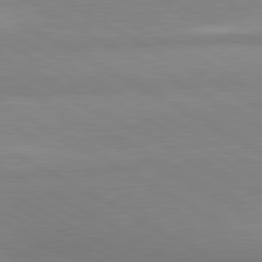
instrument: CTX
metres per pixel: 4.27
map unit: lApd
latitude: 80.8380
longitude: -179.1215
